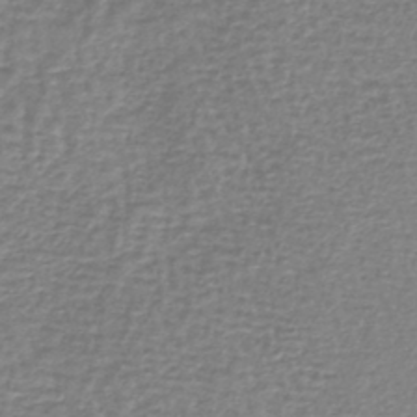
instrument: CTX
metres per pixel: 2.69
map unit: lHb
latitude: -42.3873
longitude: 70.8786
